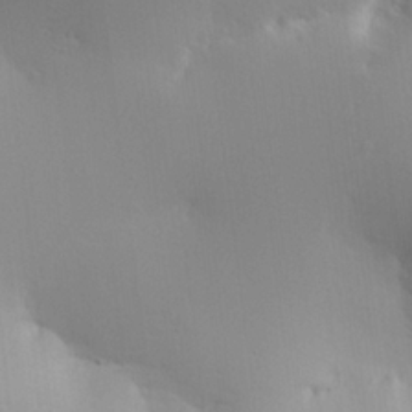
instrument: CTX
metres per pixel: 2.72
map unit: Aa
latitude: 18.5734
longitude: -142.1956
